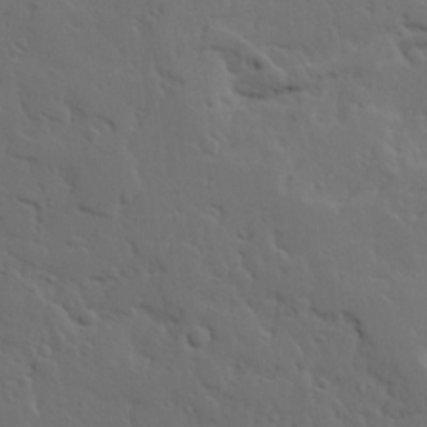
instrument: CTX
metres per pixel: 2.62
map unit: Ave
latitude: 14.4412
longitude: -135.6505
